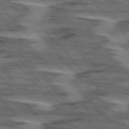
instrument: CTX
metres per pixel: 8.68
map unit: lApd
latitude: 76.1011
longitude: -77.2726
